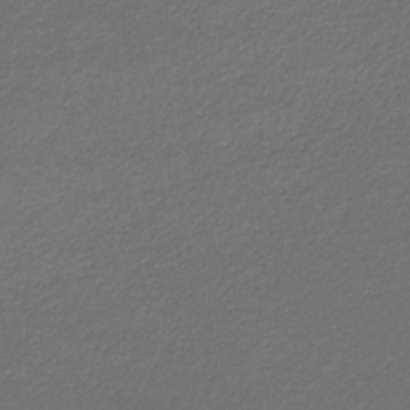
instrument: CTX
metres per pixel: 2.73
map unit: eHb
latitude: -32.7086
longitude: 69.9745
